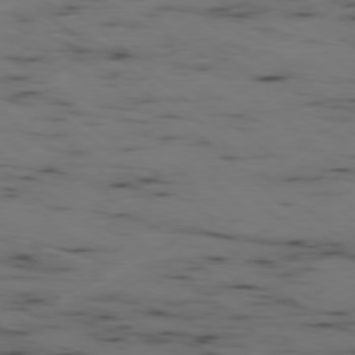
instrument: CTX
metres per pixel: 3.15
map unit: Ap
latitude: -78.2361
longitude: -74.3845
